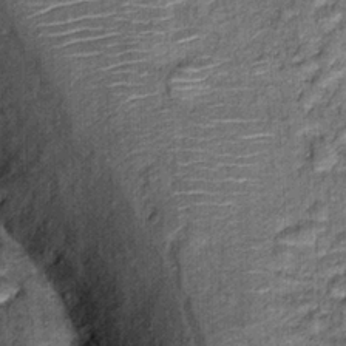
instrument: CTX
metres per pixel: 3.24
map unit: Hto
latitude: 14.4979
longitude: -34.9702
